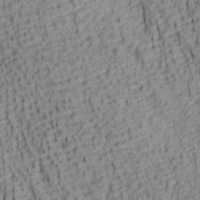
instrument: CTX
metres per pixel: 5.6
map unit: lAa
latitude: 7.2159
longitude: -115.4237
